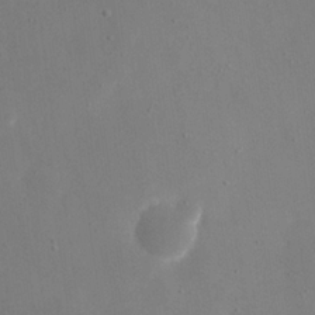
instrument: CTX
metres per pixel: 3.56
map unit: eHh
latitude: 19.4615
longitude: -68.6680
